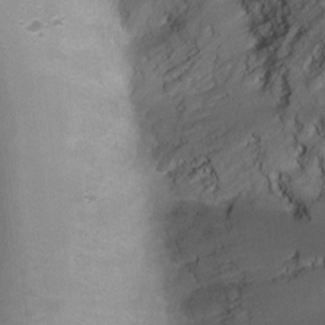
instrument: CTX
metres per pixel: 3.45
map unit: Ht
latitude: -9.9367
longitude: -28.3278
